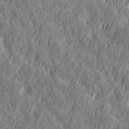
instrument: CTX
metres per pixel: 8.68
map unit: Hve
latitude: 32.2900
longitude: 149.3699
